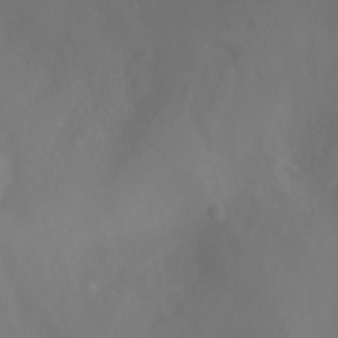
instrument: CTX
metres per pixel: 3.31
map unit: Ht
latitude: -3.7477
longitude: -62.1578
